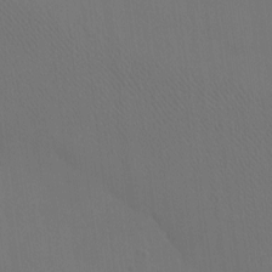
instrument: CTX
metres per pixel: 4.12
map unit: eHh
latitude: -7.9367
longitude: -69.1970
